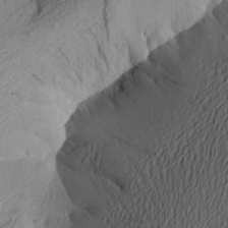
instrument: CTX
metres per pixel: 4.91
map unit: Aa
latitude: 23.6694
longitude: -149.1970
